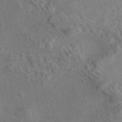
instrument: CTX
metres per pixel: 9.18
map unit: eAb
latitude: 42.4790
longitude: 109.1809
